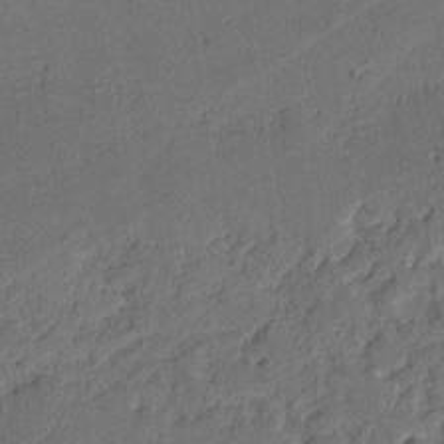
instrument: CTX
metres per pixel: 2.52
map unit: lAvf
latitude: -1.5777
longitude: -105.3482
